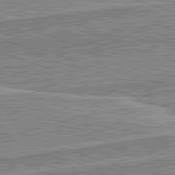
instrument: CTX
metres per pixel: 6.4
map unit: lApd
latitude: 82.2144
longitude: 139.1053
